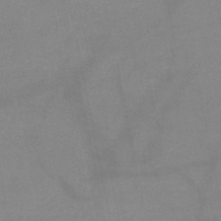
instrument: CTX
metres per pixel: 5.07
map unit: HNb
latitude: -49.3699
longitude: -40.2900
